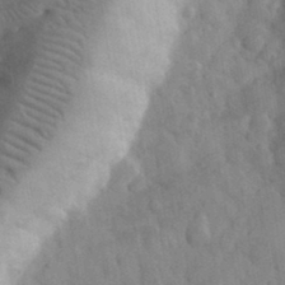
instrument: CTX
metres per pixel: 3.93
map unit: eHh
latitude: 33.0081
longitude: -69.0648
